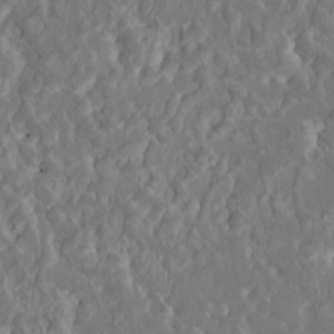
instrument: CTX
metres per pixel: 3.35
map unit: HNhu
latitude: 5.1025
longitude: 10.0661
